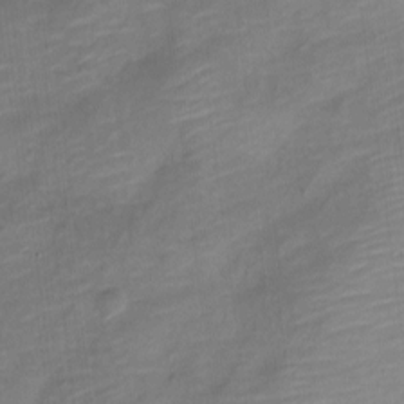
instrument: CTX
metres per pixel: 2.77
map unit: Nve
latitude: -17.9178
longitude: 108.8975
